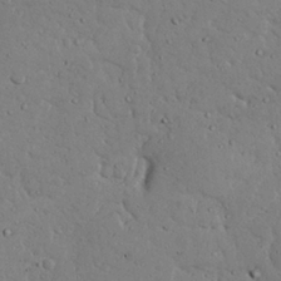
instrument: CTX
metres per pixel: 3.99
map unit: Nhu
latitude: 24.9135
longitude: -72.7247
